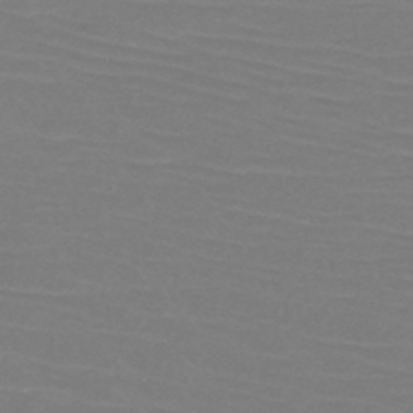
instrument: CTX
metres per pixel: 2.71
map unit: HNb
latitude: -45.9367
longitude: -46.5168
